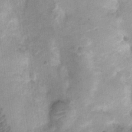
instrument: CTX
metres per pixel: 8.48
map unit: Ht
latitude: 4.8002
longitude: -29.6505
